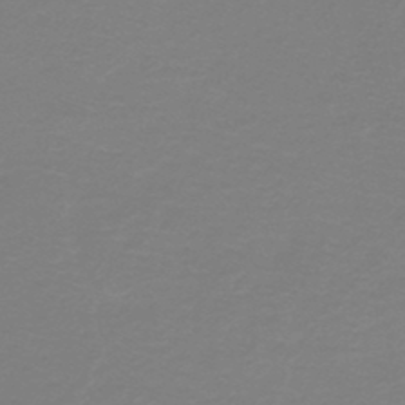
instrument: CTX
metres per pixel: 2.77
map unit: HNb
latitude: -46.2172
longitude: 53.4832
